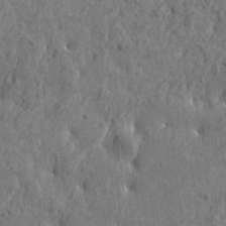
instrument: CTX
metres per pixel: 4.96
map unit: Htu
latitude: -6.0850
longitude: 179.7288
